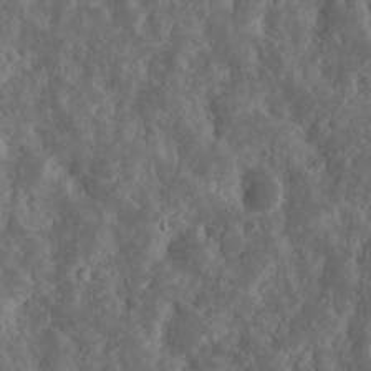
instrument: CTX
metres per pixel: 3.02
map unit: eHh
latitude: 15.4805
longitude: -73.4238
